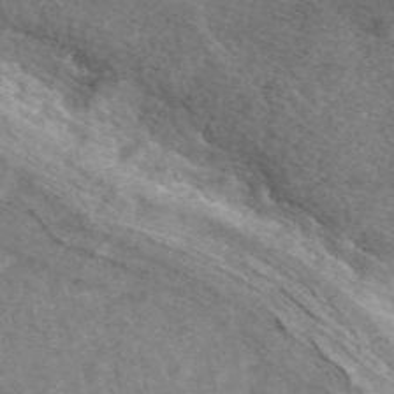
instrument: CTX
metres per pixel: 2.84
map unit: eAb
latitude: 48.1956
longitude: 117.1431
